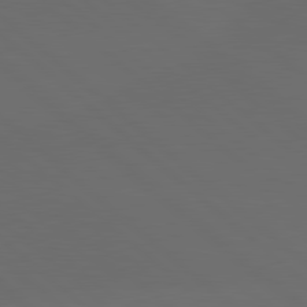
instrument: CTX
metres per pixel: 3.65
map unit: lApd
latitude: 80.0444
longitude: -114.6868
